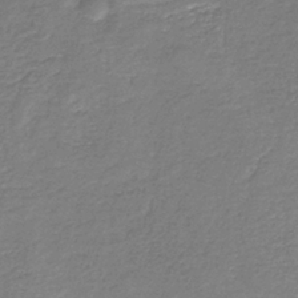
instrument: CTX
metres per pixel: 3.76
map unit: eAb
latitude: -35.7855
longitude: 52.1416
